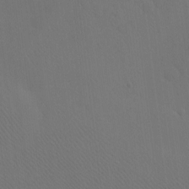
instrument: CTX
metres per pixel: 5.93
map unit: eHh
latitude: -7.9556
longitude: -69.1025
